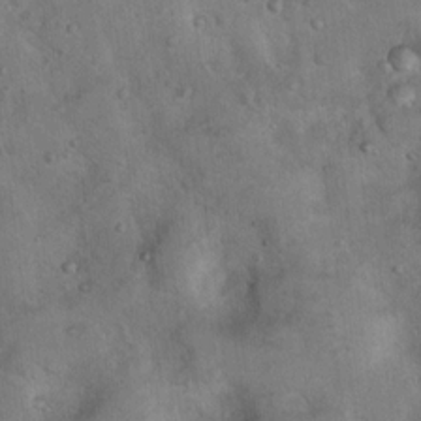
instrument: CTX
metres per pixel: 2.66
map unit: Nhu
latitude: 13.2726
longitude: -27.4427
